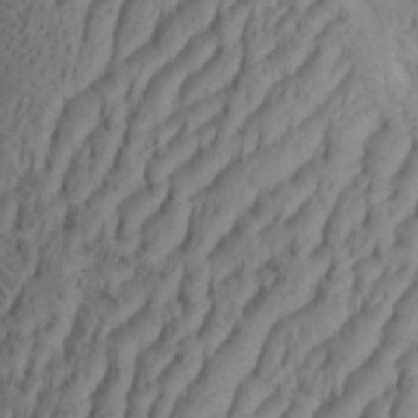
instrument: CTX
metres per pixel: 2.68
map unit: Aa
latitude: 34.2522
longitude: -136.6491
